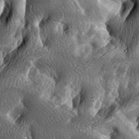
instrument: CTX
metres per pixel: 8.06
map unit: lAa
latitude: -6.5762
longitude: -124.9703
